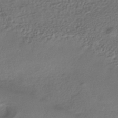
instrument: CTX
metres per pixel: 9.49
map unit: HNhu
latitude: -41.7100
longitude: 94.5951
